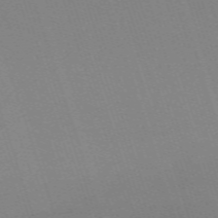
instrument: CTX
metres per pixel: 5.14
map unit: eHh
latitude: -63.6533
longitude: 51.0486
